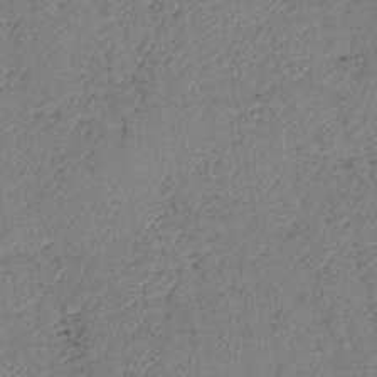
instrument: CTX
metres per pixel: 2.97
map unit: eHb
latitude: -39.9556
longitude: 77.7478
